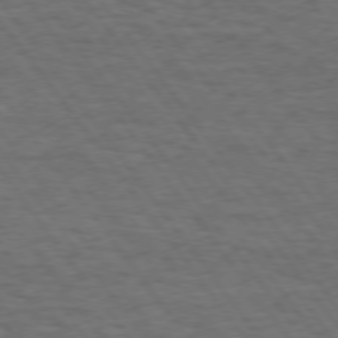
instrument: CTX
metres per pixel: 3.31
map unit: Hpe
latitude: 74.4979
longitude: -152.6680
